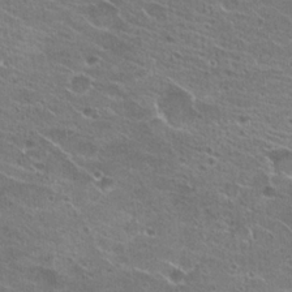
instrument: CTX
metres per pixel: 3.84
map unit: Hto
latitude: 23.1403
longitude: -41.3859
